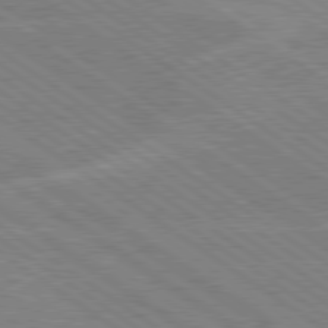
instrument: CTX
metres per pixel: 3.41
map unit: lApd
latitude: 79.2537
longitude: -132.6113
